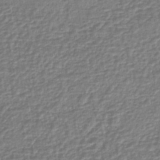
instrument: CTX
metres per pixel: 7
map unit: eHb
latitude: -43.6343
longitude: 81.8612
